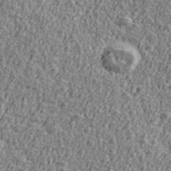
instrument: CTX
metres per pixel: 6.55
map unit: Ave
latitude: 41.5182
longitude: -111.5938
